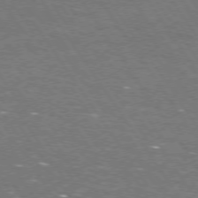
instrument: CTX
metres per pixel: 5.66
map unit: Hpe
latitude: 73.3293
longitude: -125.3481
